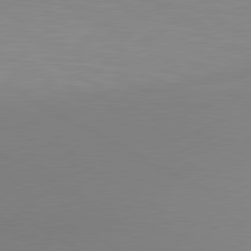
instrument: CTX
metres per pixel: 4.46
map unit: lApd
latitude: 80.5546
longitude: 132.9542
